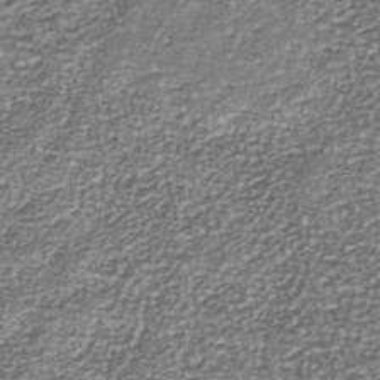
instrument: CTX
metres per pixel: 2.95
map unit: Nhu
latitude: -39.3132
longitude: -81.8394
